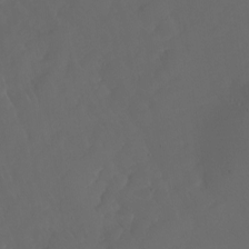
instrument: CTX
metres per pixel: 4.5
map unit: Nhu
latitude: -7.1620
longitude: -82.6679
